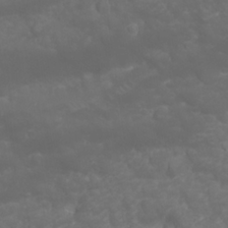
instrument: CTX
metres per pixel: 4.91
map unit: Nhu
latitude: 23.5938
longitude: -61.0647
